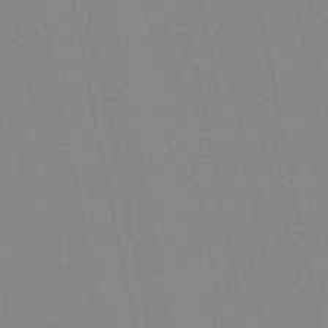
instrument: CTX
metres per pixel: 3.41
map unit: lHb
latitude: -47.1053
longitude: 78.3117
